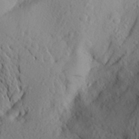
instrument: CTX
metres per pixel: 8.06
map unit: Aa
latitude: 24.6490
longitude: -147.4427
